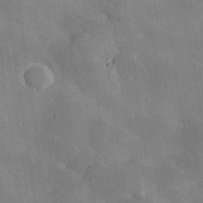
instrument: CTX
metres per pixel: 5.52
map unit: Hve
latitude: 28.7246
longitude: 144.9731
